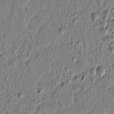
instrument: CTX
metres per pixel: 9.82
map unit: lAvf
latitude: 6.8191
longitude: 165.0676
